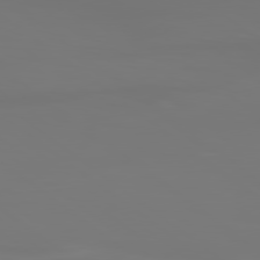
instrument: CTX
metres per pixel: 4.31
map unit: lApd
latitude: 79.2537
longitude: -174.8191
